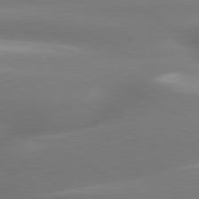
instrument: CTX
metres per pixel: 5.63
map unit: lApd
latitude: 80.1389
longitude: -138.2900
